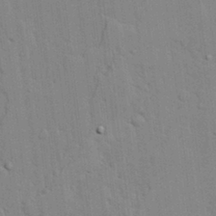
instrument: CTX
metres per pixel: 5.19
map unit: lAvf
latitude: 24.4034
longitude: -111.9150
